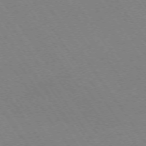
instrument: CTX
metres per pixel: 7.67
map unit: Ap
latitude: -73.8800
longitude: -70.3656
